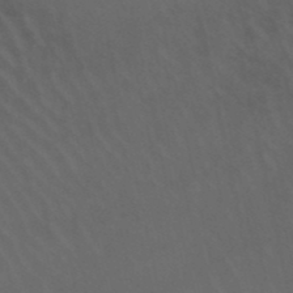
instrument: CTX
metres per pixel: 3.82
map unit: lHb
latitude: -46.6329
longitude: 77.3132
